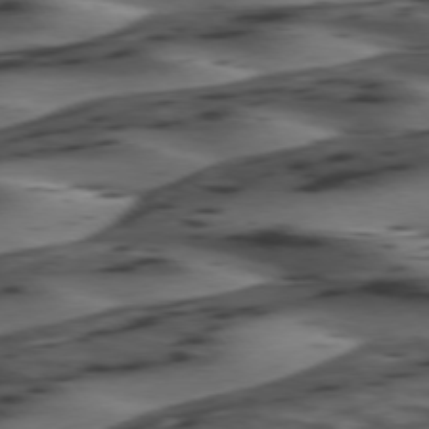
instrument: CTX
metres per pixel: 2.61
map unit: lApd
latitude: 74.5168
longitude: -71.4048
